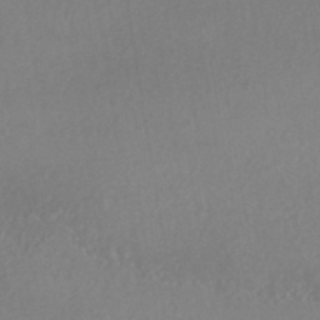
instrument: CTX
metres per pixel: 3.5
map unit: HNhu
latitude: -43.8611
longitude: 94.5762
